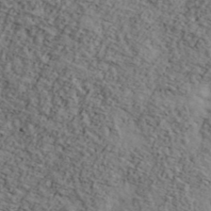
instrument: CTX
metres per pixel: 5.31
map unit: Ave
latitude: 43.2348
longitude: -110.0633
